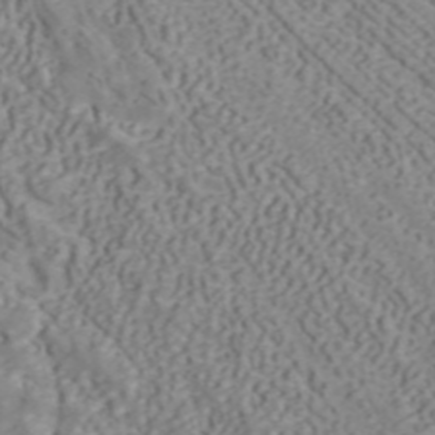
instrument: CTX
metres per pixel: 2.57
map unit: ANa
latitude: 40.2144
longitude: 34.2739
